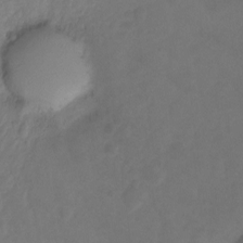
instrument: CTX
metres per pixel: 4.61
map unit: Ht
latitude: -9.9178
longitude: -35.7260
